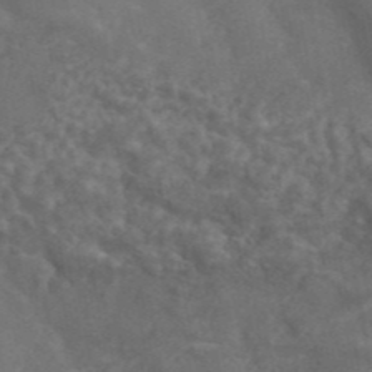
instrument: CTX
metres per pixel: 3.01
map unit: ANa
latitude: 45.4237
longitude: 27.0486
